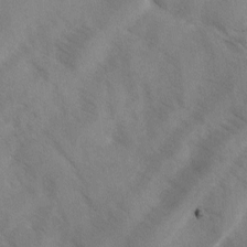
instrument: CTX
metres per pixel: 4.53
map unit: Ave
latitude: -0.0850
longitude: -111.3482
